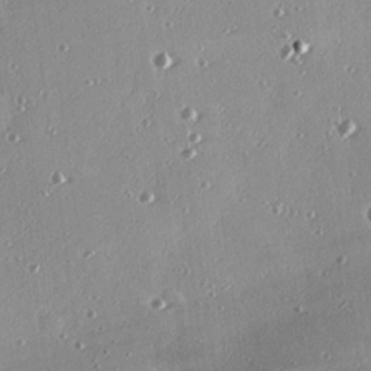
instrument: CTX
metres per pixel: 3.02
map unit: eHh
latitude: 24.9135
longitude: -89.6127
